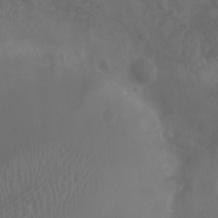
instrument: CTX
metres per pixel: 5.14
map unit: Nhu
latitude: 7.1592
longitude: -19.3859
